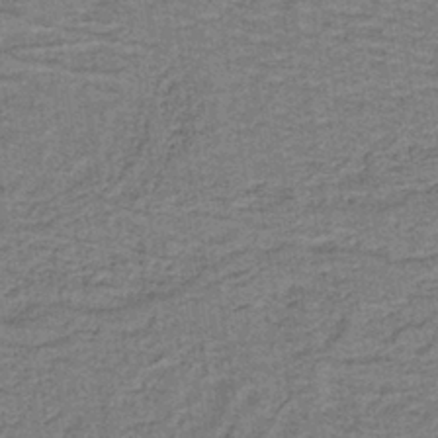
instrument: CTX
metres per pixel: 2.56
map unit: lHb
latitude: -40.5007
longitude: 55.4643
